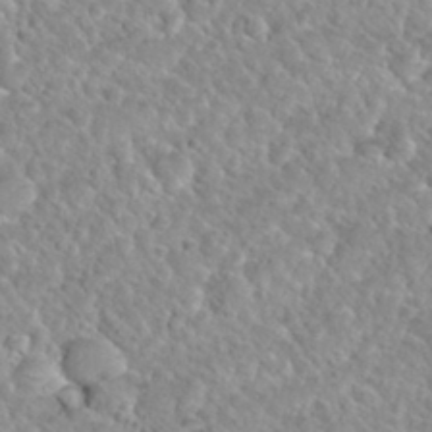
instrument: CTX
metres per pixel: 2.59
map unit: Nhu
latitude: 30.1200
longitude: -50.1200
